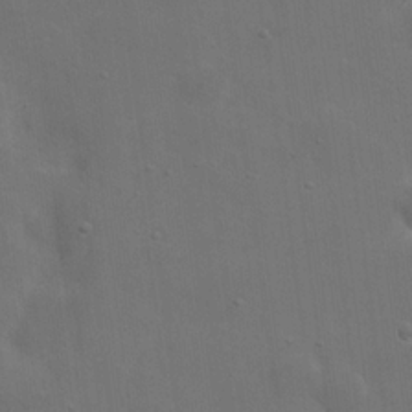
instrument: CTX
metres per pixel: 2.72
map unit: eHh
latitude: 19.8583
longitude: -66.2522
